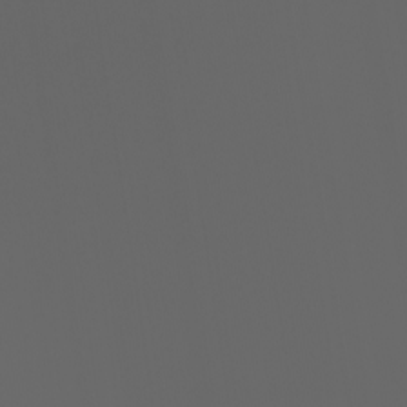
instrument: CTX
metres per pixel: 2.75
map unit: Htu
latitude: -1.0109
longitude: -77.8583
